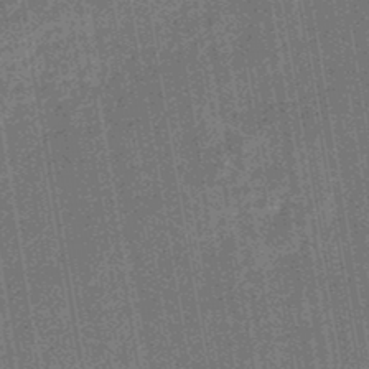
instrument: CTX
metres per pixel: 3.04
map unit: eHb
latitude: -46.1039
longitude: 87.2943
